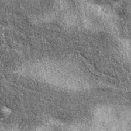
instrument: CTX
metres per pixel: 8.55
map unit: eAb
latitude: 38.4601
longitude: 106.0283
